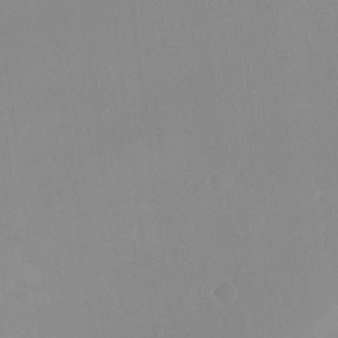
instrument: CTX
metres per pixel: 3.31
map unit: Nhu
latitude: -14.0850
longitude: -54.9703
